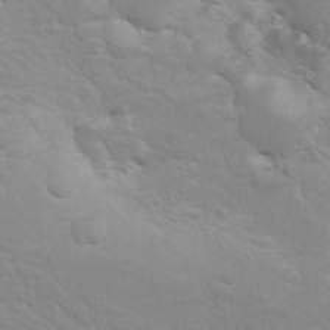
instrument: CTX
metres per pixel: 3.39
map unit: Hto
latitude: 8.0444
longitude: -30.9892
